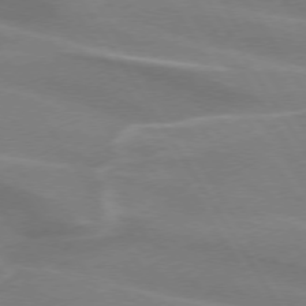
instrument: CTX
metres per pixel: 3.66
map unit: lApd
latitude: 73.9528
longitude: -61.0647
